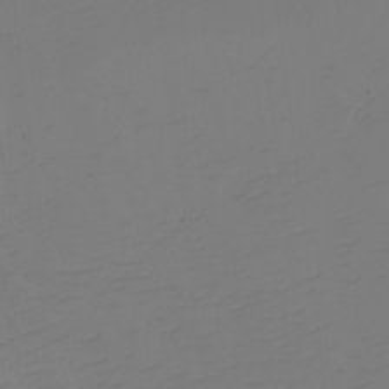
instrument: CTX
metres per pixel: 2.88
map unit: eHh
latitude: -2.2172
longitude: -74.4034
